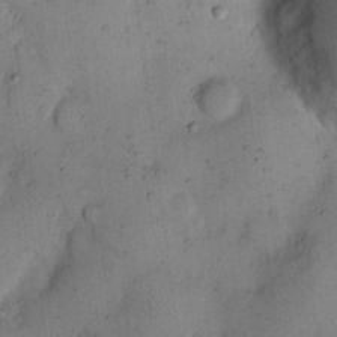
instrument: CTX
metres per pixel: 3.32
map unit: eHh
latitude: 11.4804
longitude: -61.8394
